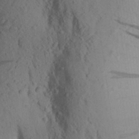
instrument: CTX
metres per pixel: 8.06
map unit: Aa
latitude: 24.9702
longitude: -149.8394
